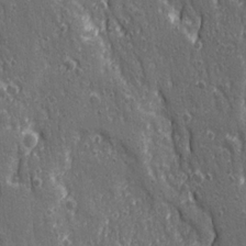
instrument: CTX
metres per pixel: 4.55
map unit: Ave
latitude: 22.6112
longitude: -134.4790
